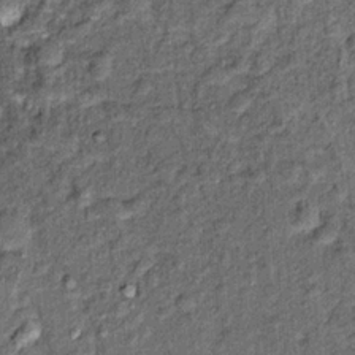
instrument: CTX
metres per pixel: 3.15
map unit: Hto
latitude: 14.6680
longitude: -34.8947
